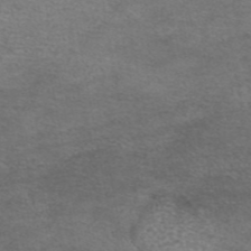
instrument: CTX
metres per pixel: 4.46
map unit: eAb
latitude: 45.5371
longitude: 103.8233
